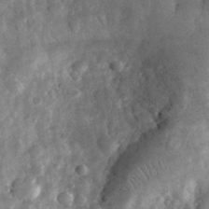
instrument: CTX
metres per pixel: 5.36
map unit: eHh
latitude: 31.3860
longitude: -69.4616
